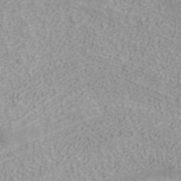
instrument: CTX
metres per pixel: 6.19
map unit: ANa
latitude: 40.9703
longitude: 15.3132
